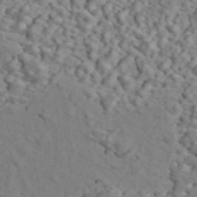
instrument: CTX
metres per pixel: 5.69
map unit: ANa
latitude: 44.7246
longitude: 21.5210
